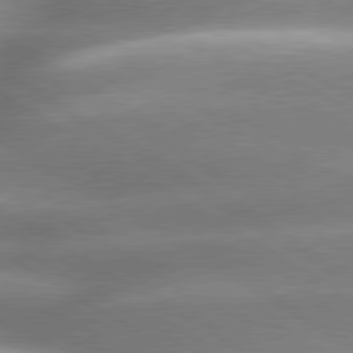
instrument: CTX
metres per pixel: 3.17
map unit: lApd
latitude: 79.8206
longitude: -144.3656
